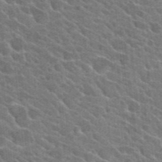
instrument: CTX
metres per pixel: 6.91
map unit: Hto
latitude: 25.1214
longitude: -36.9514
